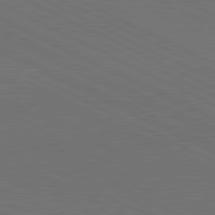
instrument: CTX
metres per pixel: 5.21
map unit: lApd
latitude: 81.4048
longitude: 149.3132
